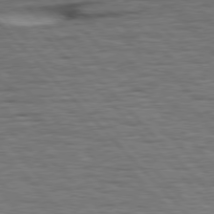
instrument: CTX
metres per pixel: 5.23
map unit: Hpe
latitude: 77.0458
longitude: -126.3278
